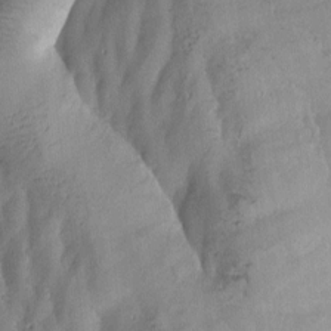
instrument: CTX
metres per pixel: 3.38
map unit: Htu
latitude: -0.4062
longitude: 175.8611
